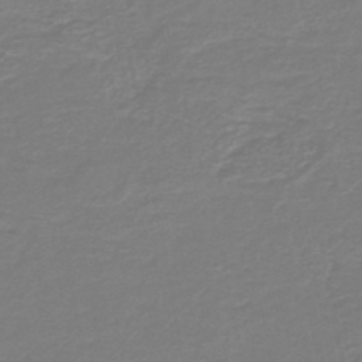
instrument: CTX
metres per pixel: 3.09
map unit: HNb
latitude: -47.0297
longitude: 52.6707
